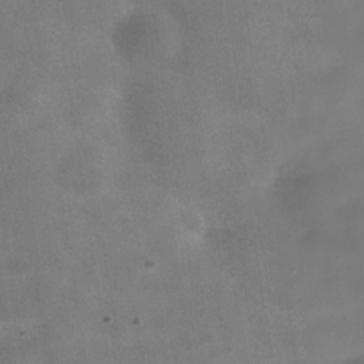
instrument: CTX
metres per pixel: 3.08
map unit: Hve
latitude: -30.8408
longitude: 93.8800
